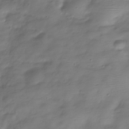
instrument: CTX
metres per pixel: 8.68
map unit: Hve
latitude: -32.0472
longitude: 90.8219
